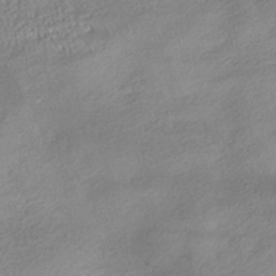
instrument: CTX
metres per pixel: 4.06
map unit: HNhu
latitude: -41.7477
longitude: 102.4440
